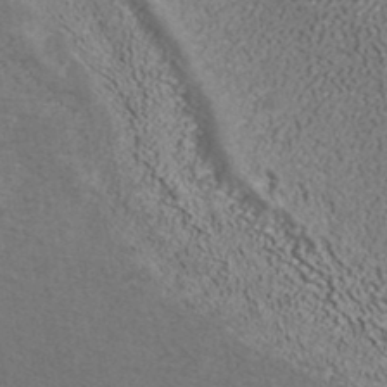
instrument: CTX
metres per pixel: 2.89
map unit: ANa
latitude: 37.1592
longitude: 15.8423
